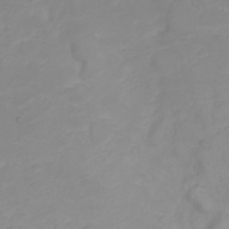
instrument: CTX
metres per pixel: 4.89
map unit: Nhu
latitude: 23.4048
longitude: -60.9702
